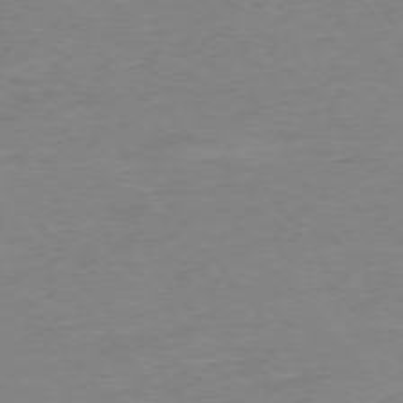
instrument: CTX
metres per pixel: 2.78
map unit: Ap
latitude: -75.4266
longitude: -81.7639
